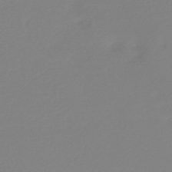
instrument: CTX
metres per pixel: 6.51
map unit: HNb
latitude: -44.8408
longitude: -42.2334
